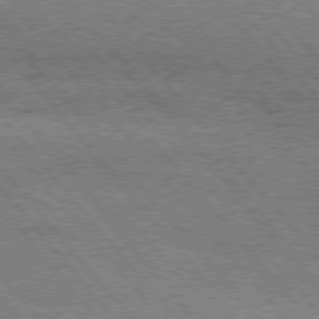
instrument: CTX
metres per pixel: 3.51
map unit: Hpe
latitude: 76.1955
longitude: -150.0633
